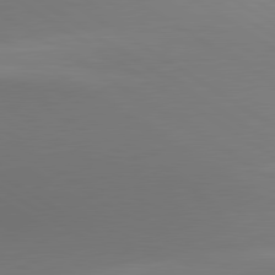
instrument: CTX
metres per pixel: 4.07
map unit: lApd
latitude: 80.6113
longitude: 138.5763
